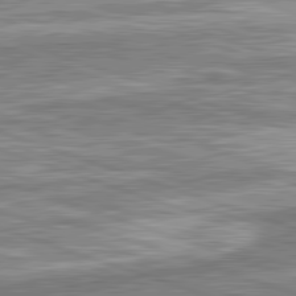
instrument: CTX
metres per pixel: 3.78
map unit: lApd
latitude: 82.3278
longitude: 167.9367
